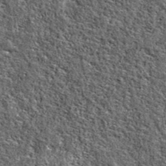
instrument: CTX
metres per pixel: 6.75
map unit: eAb
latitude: 39.2915
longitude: 106.3117
